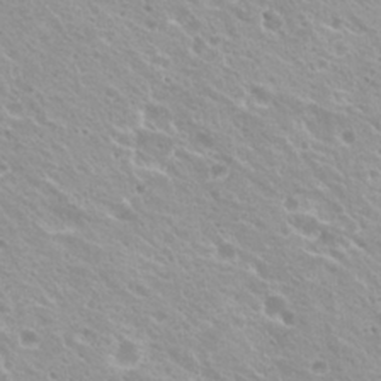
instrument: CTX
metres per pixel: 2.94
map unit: Hto
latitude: 20.4601
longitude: -33.6505
